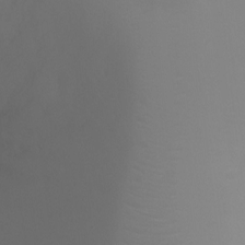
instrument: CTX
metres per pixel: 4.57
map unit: Ht
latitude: -6.1039
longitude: -26.0444
